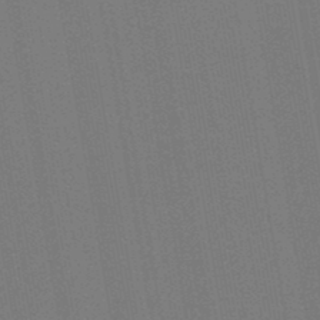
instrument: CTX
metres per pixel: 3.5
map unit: lHb
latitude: -46.7652
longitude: 72.8597
